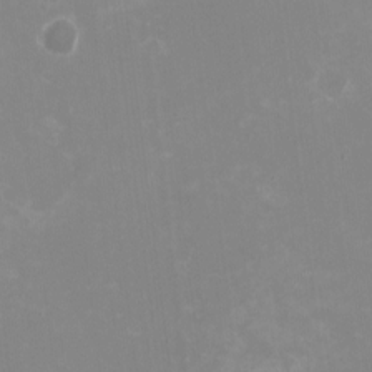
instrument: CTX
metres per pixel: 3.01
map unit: HNhu
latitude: -1.7100
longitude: -5.3104
